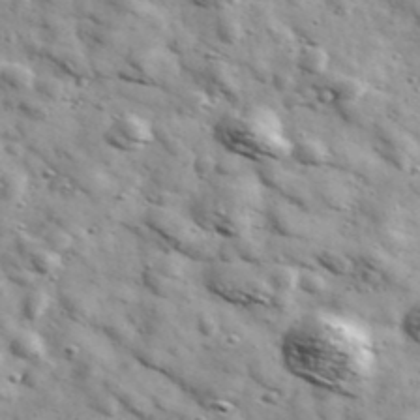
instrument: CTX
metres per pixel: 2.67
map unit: Ave
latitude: 41.3293
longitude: -107.2348
